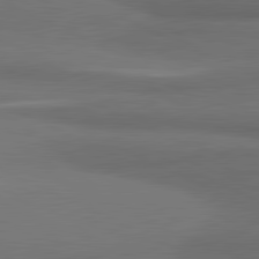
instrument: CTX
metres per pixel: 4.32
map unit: lApd
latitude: 81.3293
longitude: 175.3320
